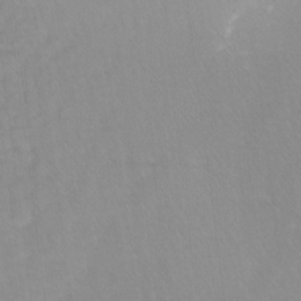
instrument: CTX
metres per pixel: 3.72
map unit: Ave
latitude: 8.2901
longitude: -105.0270
